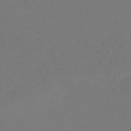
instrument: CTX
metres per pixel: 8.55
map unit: Nve
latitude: -58.8030
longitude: 60.2551
